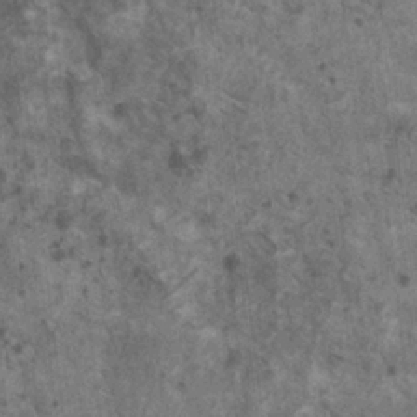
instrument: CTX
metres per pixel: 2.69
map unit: HNhu
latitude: 2.5357
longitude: 4.2928
